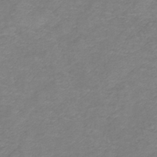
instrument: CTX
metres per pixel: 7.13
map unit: lHb
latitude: -41.7477
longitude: 78.7841
